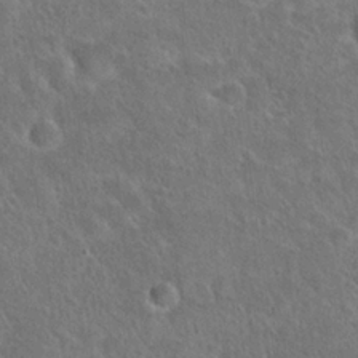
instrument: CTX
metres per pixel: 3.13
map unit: Hto
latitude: 23.6694
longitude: -49.1025
